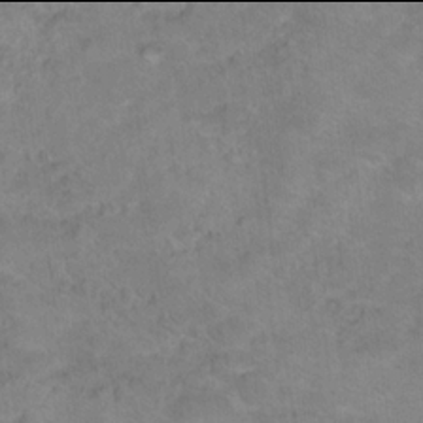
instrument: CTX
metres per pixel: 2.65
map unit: Hto
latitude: 17.9906
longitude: -38.8758
